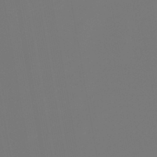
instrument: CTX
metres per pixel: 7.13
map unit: lHb
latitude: -47.1620
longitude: 71.2376
